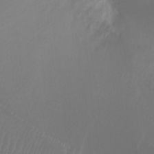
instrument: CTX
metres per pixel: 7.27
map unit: Ht
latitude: -9.4454
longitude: -33.5182
